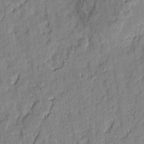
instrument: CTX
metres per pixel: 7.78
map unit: eHh
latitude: 6.8569
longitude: -75.8205
